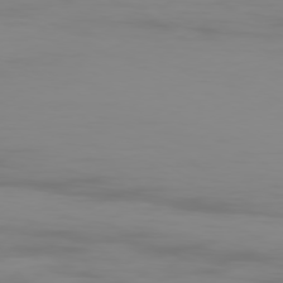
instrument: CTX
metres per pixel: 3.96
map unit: Ap
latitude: -79.7288
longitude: -93.4048
